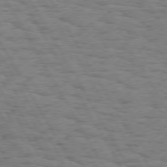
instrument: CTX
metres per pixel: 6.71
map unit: Hpe
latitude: 73.8962
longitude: -135.4426
